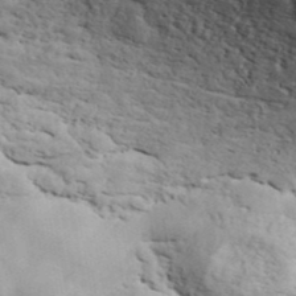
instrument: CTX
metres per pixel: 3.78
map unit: ANa
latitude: 42.2712
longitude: 55.7478
